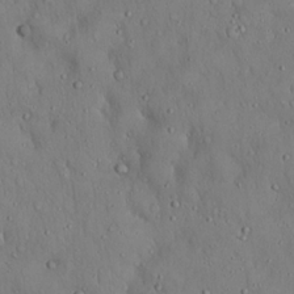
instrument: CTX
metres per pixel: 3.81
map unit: Hto
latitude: 18.1011
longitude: -60.3656
